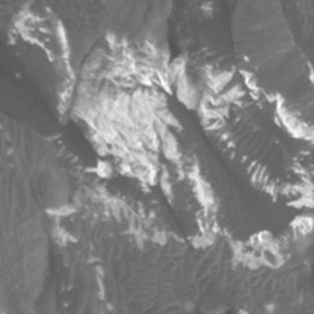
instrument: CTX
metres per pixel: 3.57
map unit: Htu
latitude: 3.1970
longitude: -19.9150
